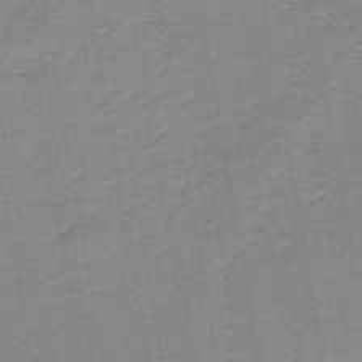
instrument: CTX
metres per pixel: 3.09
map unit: HNb
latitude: -44.4629
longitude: 51.8989
